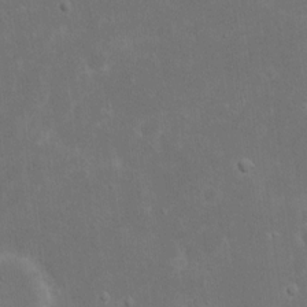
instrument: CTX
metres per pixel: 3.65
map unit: eHh
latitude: 17.2537
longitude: -72.7058
